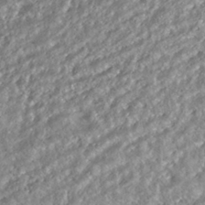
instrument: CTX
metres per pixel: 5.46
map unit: ANa
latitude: -41.8800
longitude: 103.8422
